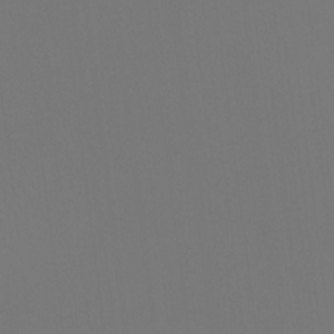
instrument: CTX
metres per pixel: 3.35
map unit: Htu
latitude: -13.1998
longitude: -48.2711
